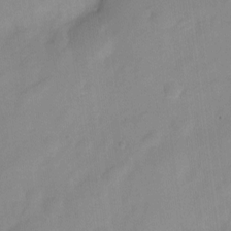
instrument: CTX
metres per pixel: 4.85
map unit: Nve
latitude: -21.6155
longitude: 107.5777
